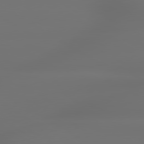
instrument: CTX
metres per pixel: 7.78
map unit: lApd
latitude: 79.6316
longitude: -138.4790
